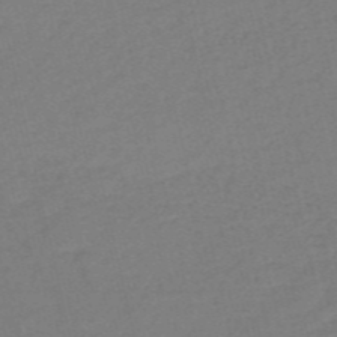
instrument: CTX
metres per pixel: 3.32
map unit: HNb
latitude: -54.7652
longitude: -43.3293
